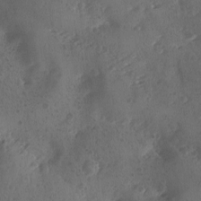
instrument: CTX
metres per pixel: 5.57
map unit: Ave
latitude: -9.5966
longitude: -118.2900
